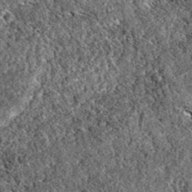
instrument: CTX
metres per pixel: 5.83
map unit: eAb
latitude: 38.1578
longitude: 111.5399
